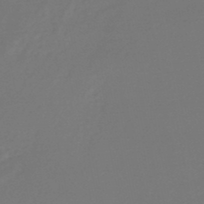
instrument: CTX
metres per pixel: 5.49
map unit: lHb
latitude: -47.8044
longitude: 65.9556
